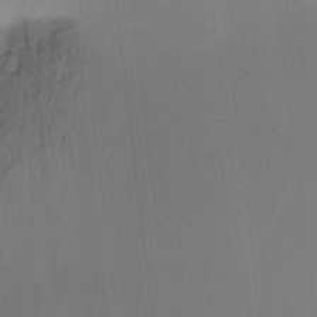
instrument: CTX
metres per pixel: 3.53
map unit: Hto
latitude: -11.4643
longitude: -38.3278
